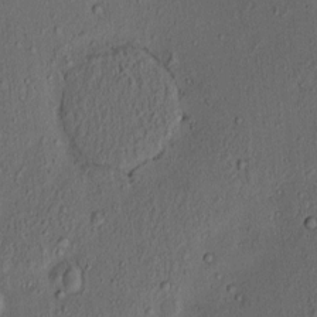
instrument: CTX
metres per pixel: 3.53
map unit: eHh
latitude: -1.1054
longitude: 19.0675
